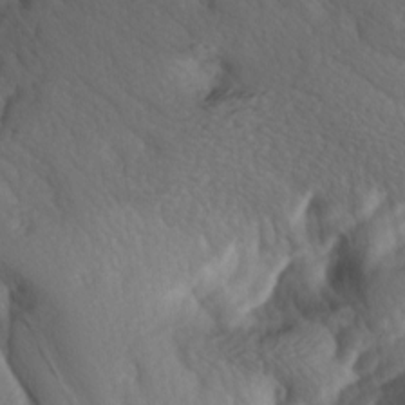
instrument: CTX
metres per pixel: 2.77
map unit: lAa
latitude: -5.8233
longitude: -126.6302
